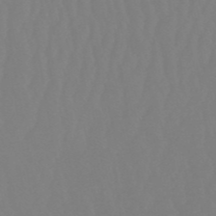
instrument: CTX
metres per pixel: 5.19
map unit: eHb
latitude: -50.8219
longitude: 73.8800
